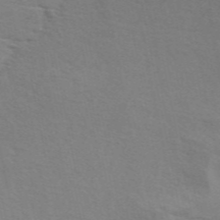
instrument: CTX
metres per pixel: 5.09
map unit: ANa
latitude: 48.8380
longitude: -73.7072
